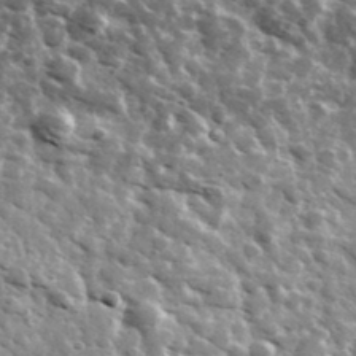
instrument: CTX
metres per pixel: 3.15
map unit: Ave
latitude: 38.2900
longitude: -108.1388
